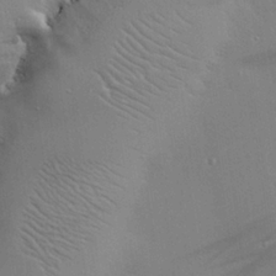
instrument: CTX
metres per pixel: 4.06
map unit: eHh
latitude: 24.8191
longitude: -90.3656
